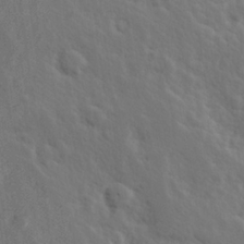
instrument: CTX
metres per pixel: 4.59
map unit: Hve
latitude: 25.6316
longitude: 145.2187
